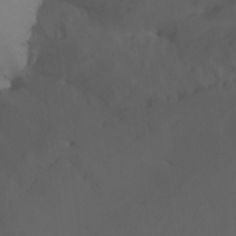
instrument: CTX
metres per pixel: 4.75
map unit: Nhu
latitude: -14.3684
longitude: -55.5938
